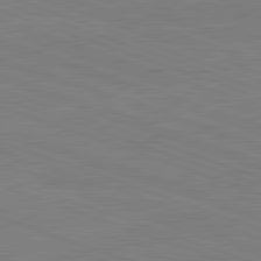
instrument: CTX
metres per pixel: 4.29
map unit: lApd
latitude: 82.3089
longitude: -159.1970
